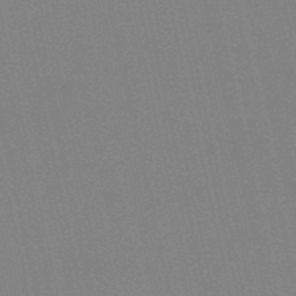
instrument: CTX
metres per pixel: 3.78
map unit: lHb
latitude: -49.0487
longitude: 69.1809
